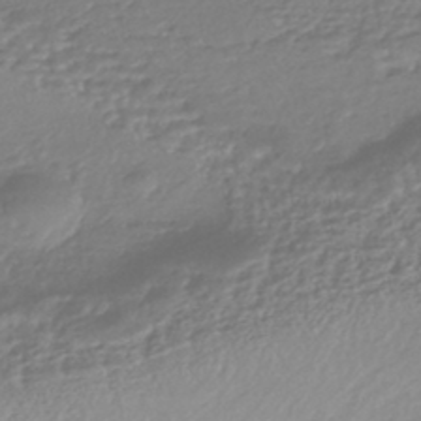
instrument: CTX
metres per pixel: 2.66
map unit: HNhu
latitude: -44.5196
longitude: 95.1620
